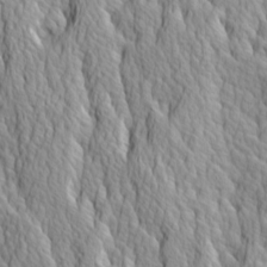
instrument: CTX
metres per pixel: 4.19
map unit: Ave
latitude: 14.2901
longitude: -133.2915
